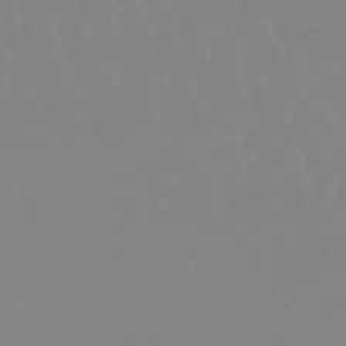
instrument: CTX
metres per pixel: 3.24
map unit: lHb
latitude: -48.4062
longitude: 72.0283
